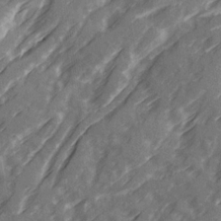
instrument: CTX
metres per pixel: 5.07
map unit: Ave
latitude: 20.4601
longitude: -131.3104
